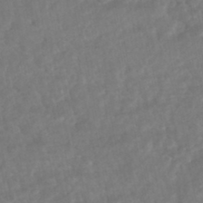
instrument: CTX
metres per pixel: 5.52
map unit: HNhu
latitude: -45.6533
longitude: 96.8786
